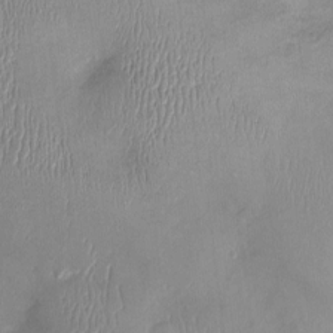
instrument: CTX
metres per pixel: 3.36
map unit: Nhu
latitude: 1.4426
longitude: -14.3090
